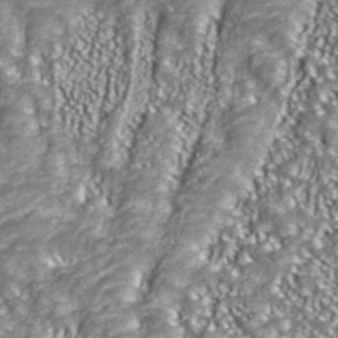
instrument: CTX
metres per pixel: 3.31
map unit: ANa
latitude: 43.4804
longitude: 36.8219
